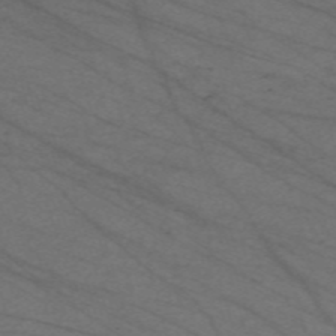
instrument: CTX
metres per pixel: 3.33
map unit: Nve
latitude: -59.5399
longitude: 61.7289
